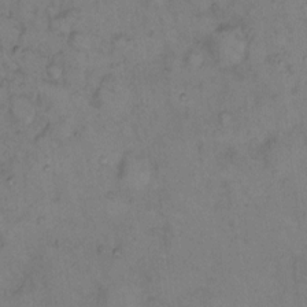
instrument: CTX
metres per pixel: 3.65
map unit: eHh
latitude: 9.4049
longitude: -62.8380
